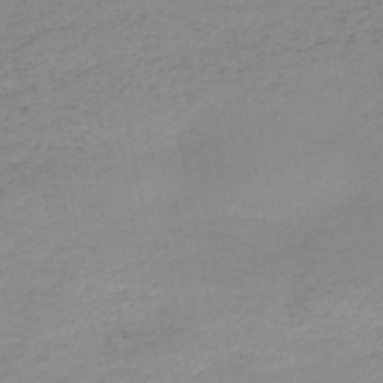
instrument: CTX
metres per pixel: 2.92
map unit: HNb
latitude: -51.1431
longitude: -52.9325
